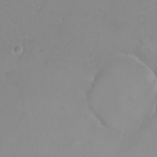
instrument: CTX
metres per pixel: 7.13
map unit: eHh
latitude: -9.8044
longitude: -68.4034
